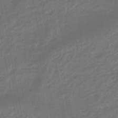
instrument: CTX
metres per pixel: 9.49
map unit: eHb
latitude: -46.1983
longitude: 87.7100
